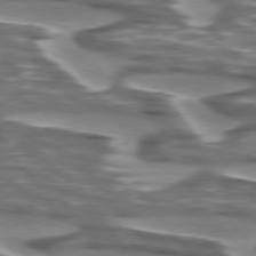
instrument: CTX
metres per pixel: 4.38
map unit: lApd
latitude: 75.0270
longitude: -57.9150
